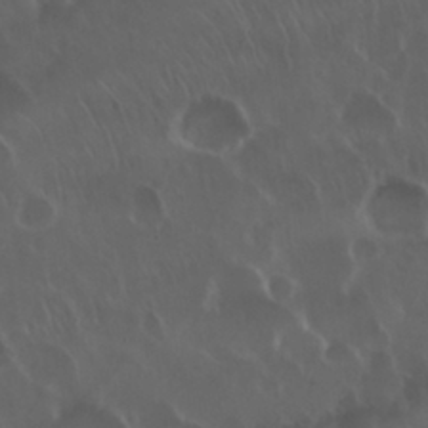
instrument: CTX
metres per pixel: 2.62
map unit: Nhu
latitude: 29.7072
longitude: -59.6127
